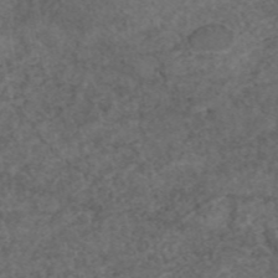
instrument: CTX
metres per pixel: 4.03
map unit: eAb
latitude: 45.8394
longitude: 114.2172
